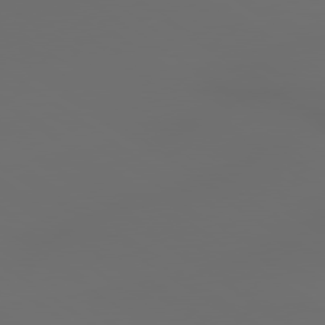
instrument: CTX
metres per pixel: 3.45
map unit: lApd
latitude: 79.4994
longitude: -175.6505
